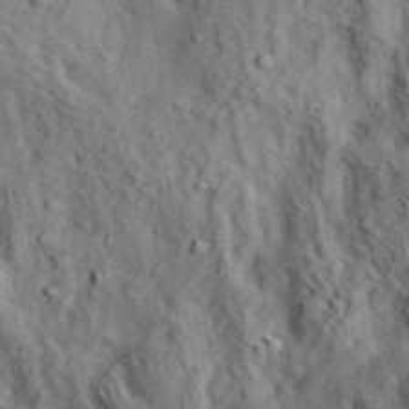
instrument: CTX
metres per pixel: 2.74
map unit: eHh
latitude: 37.1970
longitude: -80.4979
